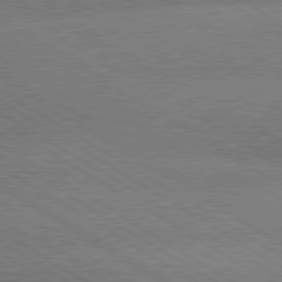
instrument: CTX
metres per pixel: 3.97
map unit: lApd
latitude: 79.7072
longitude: -153.0459
